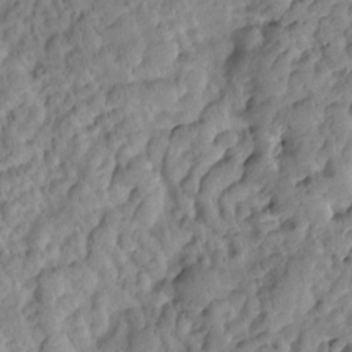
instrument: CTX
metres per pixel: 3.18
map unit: Htu
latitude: 1.4237
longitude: 175.6532
